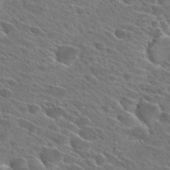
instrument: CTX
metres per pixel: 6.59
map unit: Hto
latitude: 27.5749
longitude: -42.8380
